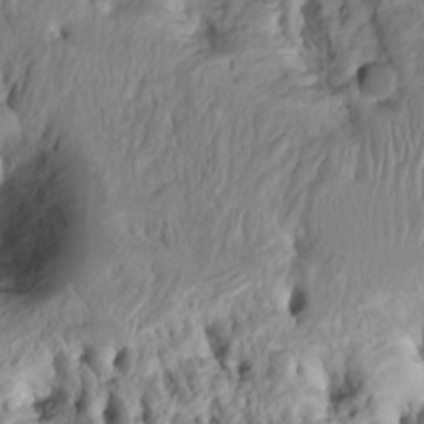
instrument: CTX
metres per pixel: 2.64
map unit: Htu
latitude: -5.0486
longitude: 153.0108
